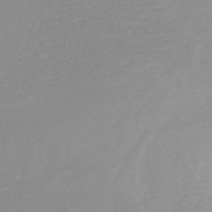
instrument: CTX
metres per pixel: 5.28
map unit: HNb
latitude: -48.2362
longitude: -43.4427
